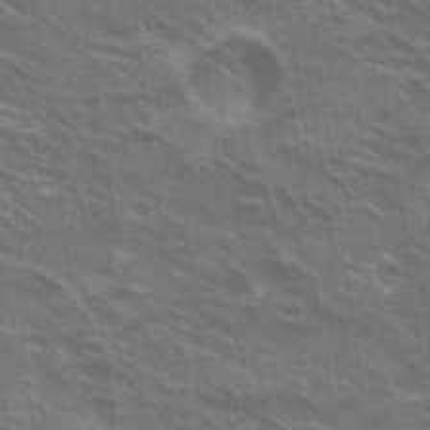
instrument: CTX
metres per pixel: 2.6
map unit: Hto
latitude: 22.0255
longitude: -40.6490
